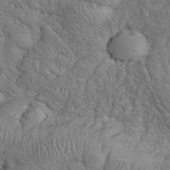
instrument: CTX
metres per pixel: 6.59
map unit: eHh
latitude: 32.6490
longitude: -66.6112
